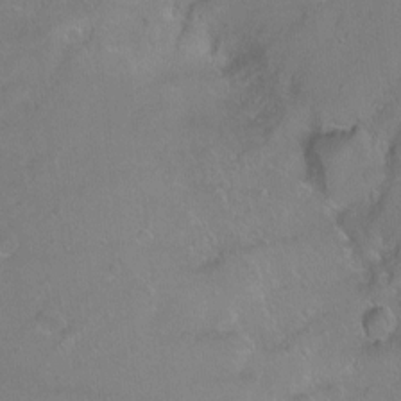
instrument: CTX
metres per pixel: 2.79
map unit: Ht
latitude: -8.1417
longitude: -36.7058
